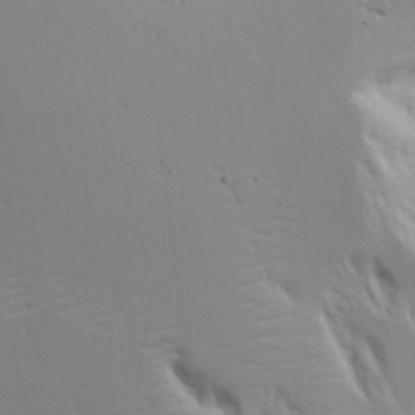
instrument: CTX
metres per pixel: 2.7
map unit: Aa
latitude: 19.3103
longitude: -125.8394
